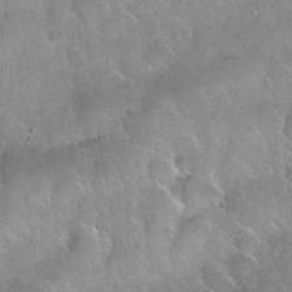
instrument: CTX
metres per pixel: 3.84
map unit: Nhu
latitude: 30.1767
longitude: -53.8017
